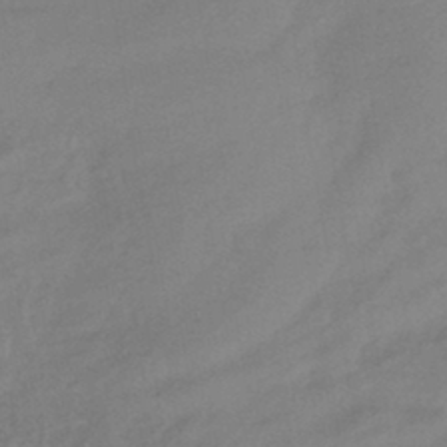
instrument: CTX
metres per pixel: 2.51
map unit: eHb
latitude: -41.8611
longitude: 84.3495
